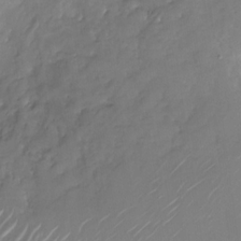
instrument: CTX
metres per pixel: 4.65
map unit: Nhu
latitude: -28.3495
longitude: -69.0459
